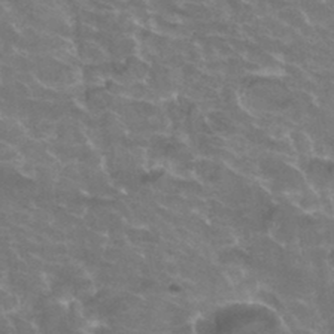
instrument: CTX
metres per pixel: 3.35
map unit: Hto
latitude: 33.1781
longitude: -43.6694
